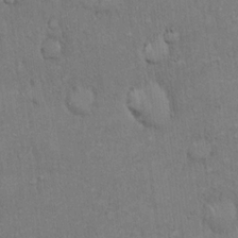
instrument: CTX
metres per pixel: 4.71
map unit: Hto
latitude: 18.3467
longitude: -61.2537
